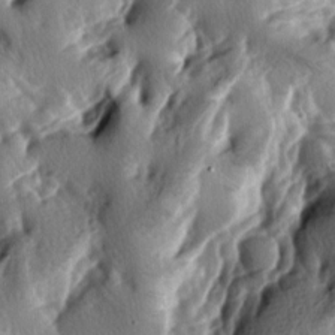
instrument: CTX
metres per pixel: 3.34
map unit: lAa
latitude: -7.0486
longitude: -124.5924
